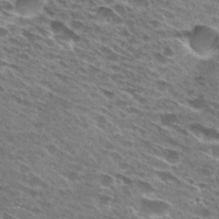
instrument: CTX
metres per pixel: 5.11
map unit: Hto
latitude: 27.7450
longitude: -43.4615
